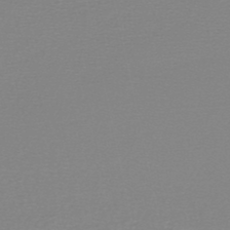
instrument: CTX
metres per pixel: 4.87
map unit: lHb
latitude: -44.3117
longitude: 55.9745
